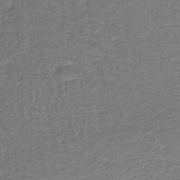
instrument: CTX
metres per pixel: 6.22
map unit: lHb
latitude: -39.8989
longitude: 60.1417
